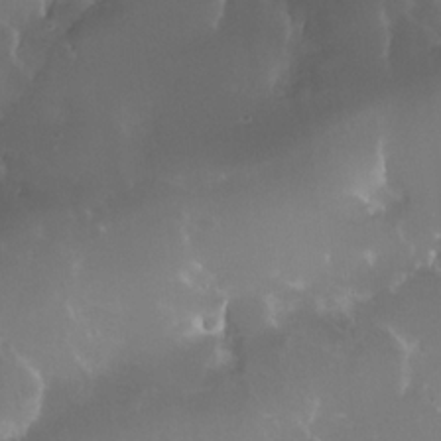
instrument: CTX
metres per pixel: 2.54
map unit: Nhe
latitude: -35.9556
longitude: -131.3104
